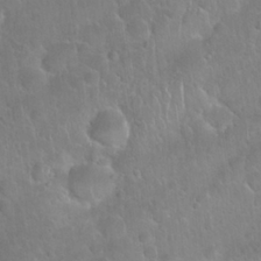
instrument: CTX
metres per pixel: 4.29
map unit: Nhu
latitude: 27.4238
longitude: -62.1578
